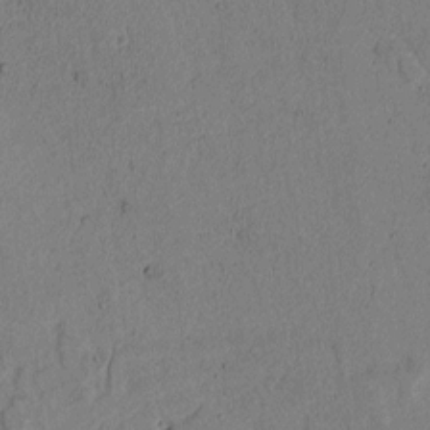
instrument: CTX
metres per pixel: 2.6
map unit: lAvf
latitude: 4.7435
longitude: 168.0472
